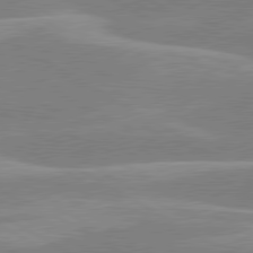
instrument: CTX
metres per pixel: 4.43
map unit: lApd
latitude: 80.2900
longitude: -123.5371
